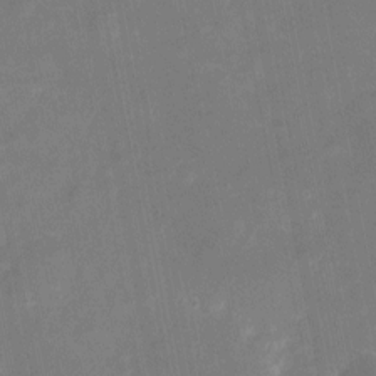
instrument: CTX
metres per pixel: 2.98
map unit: eHh
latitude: 5.1592
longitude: -69.8961
